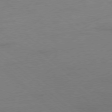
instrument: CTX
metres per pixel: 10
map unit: Ap
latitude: -78.5007
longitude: -57.4237
